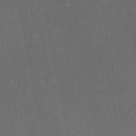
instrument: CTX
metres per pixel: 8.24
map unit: eAb
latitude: 47.5749
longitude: 116.5006
